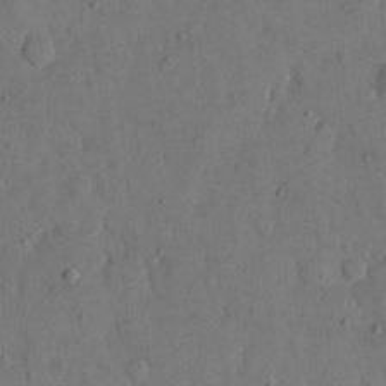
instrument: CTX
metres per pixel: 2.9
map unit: eHh
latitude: 13.5938
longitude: -68.3656
